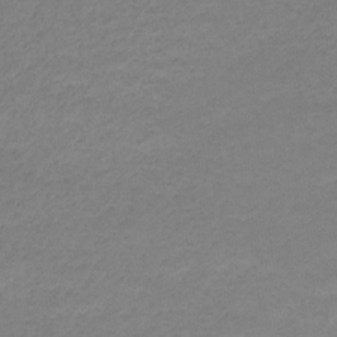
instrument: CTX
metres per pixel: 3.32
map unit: eHb
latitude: -33.1431
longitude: 70.4062
